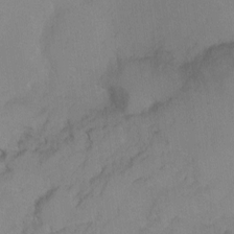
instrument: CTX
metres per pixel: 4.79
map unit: Ht
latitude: -9.3887
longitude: -36.6113
